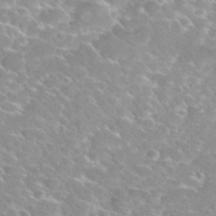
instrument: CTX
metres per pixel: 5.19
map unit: Hto
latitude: 32.9514
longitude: -45.7638
